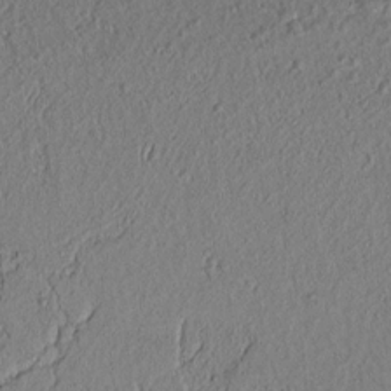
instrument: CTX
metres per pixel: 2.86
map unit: lAvf
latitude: 7.7639
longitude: 164.1228
